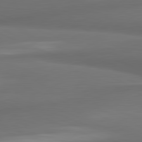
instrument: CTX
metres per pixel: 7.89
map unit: lApd
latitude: 81.8394
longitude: 171.0298
